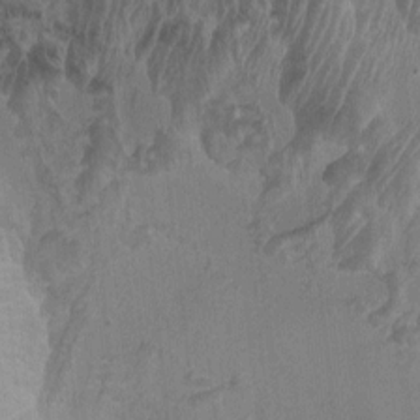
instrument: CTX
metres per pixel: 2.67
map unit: Ht
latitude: -2.1416
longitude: -17.0458
